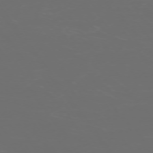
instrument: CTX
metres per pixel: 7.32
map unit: Ap
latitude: -74.2740
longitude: -75.9906
